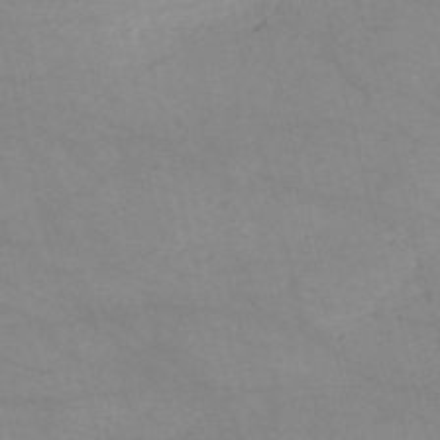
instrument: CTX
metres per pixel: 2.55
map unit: HNb
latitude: -54.3306
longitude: -40.6679
